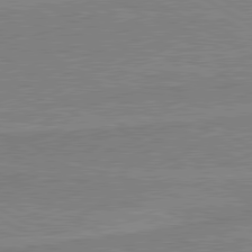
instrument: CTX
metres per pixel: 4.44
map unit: lApd
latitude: 80.3467
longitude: 169.0675
